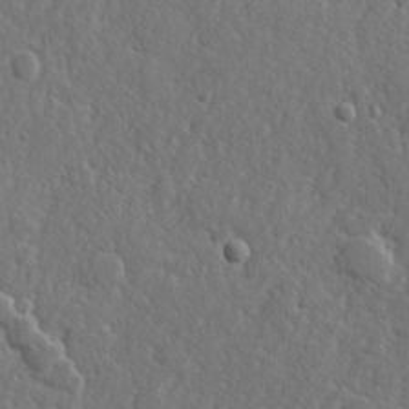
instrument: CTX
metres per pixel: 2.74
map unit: lHvf
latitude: 23.2537
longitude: 144.8219
